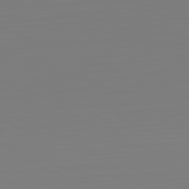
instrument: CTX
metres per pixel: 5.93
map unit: Hpe
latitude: -82.0283
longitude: 8.0850
